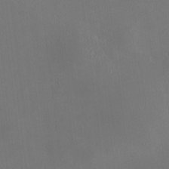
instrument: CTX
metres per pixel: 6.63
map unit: HNhu
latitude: 7.4048
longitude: 12.2173
